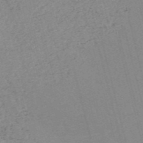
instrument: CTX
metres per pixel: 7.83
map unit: HNb
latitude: -54.8219
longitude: -45.3104
